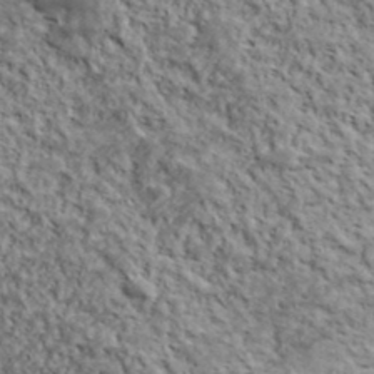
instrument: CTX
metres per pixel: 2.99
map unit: lHvf
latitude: 38.1578
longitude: -88.5546
